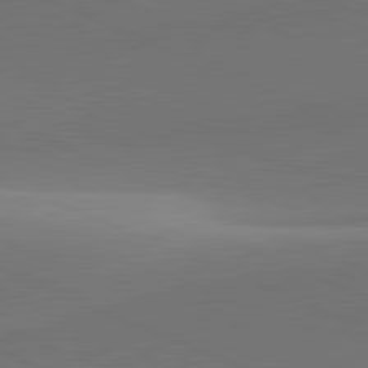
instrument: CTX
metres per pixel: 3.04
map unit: lApd
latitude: 81.8394
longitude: 143.2376
